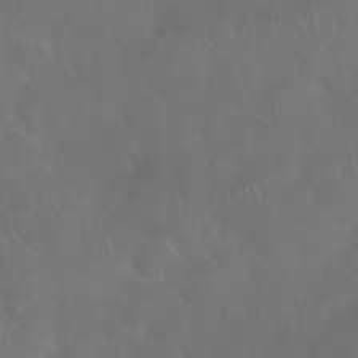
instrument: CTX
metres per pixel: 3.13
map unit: Nhu
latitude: 28.1200
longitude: -65.4237
